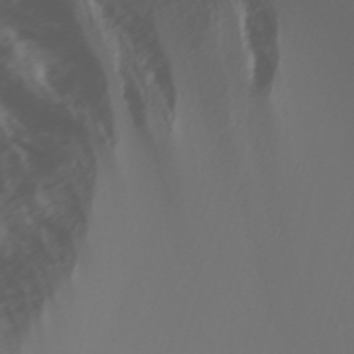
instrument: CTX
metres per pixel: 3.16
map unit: Htu
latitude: -5.4265
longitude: 137.8611
